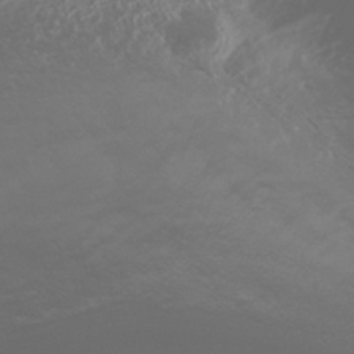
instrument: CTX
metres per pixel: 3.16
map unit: Nhe
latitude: -35.3888
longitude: -144.7246
